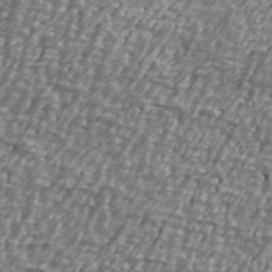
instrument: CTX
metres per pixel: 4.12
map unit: Ave
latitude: 40.5356
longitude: -112.6490
